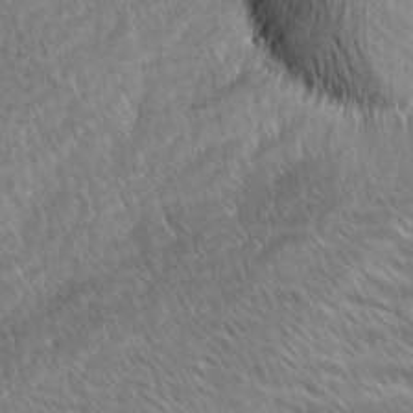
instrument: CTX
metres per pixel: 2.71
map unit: Ave
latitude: 8.8758
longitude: -106.3278
